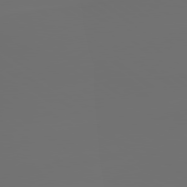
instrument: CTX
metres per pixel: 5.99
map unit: lApd
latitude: 79.4805
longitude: -175.0459
